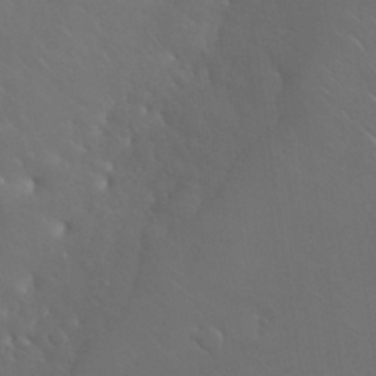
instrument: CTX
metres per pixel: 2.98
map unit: Nhu
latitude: 30.8380
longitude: -57.1970
